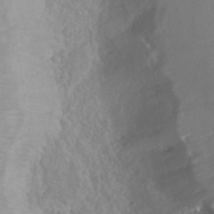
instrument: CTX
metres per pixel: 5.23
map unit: HNhu
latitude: -40.5574
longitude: 104.6518
